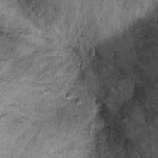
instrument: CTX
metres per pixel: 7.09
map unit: Hto
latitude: 10.2712
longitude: -37.5560
